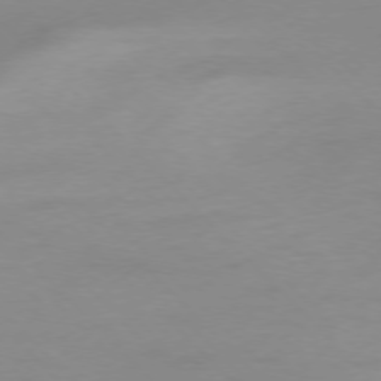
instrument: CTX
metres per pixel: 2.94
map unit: Ap
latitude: -77.2943
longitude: -68.8380
